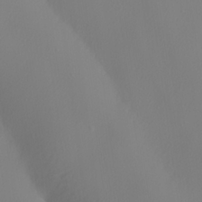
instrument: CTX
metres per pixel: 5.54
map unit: lHvf
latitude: 22.4979
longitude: 141.5399
